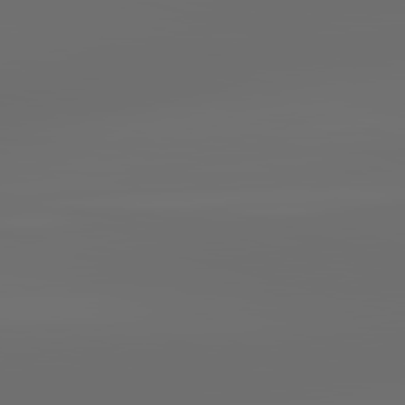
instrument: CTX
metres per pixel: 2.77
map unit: lApd
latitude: 83.5749
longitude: -128.0255
